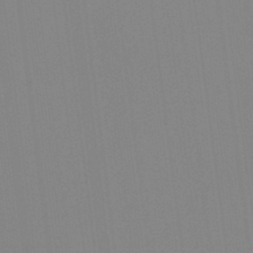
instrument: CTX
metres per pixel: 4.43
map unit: Hto
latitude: -8.0472
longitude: -49.2159
